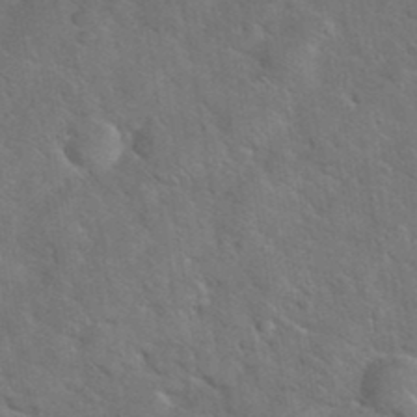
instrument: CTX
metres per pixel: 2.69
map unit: eHh
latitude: 37.8395
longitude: -65.8961
